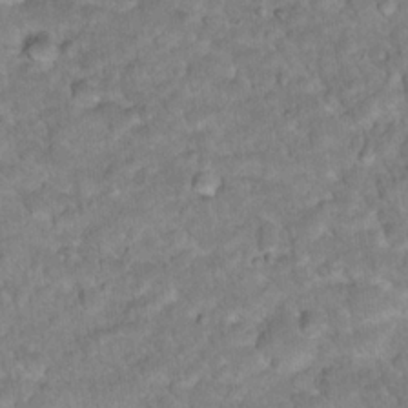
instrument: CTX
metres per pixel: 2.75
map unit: Hto
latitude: 18.5545
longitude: -35.8394
